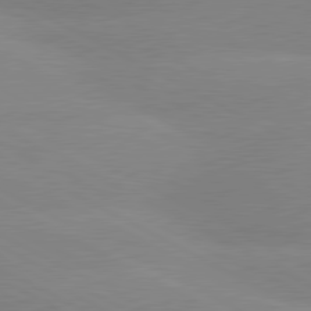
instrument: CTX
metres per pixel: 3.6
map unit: lApd
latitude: 80.4412
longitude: -154.2900
